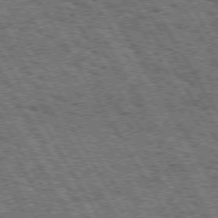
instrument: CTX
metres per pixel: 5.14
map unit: Hpe
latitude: 73.2537
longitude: -125.7260
